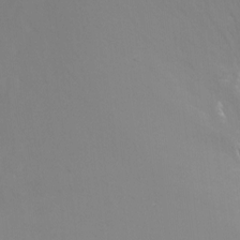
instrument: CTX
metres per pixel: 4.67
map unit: Nhu
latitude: -16.7841
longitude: -48.1767
